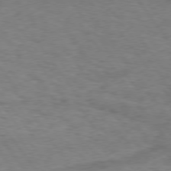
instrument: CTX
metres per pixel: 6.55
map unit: Hpe
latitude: 74.6868
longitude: -143.0648
